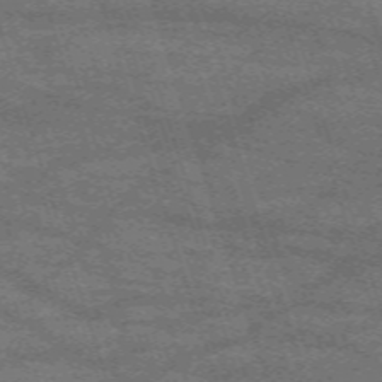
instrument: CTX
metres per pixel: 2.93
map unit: eHh
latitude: -63.3509
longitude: 53.6910
